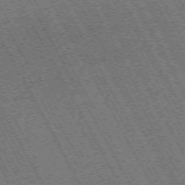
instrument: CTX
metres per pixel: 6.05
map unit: Hpe
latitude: -71.8234
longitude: 11.1809
